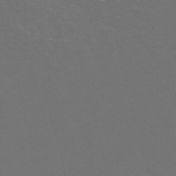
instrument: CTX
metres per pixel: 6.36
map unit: Nve
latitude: -57.2565
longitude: 52.5384
